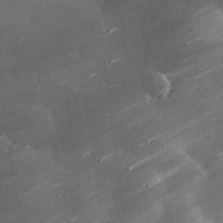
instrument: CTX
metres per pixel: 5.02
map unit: eHh
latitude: 24.2333
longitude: -90.6679
